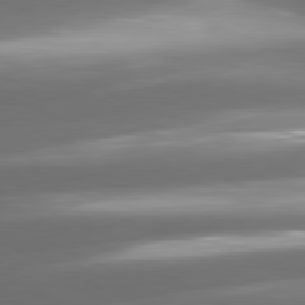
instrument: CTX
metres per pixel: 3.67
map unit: lApd
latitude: 81.0458
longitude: -142.3845
